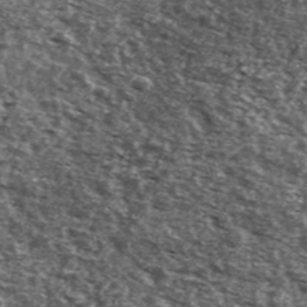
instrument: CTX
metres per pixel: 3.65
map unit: Ave
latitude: 40.9703
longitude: -105.9339
